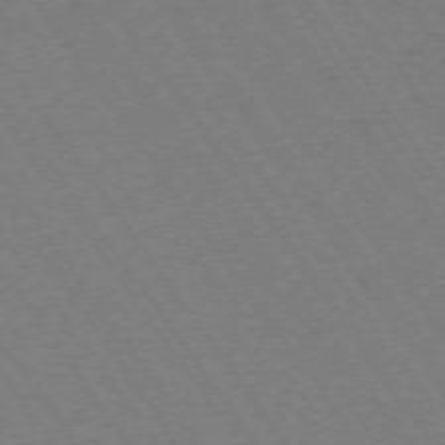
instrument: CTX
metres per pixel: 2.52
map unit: Ap
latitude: -74.4629
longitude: -77.9339
